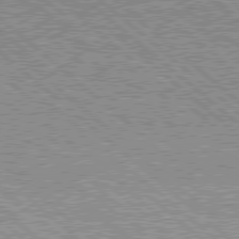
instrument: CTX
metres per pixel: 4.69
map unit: Hpe
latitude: 78.1956
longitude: -159.7261
